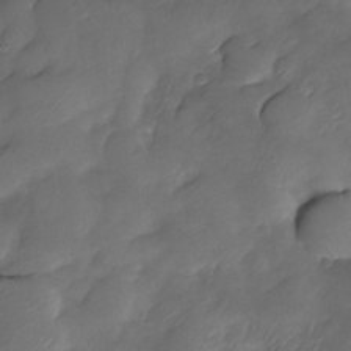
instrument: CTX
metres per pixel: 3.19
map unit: Nhe
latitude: -33.6722
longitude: -143.7639
